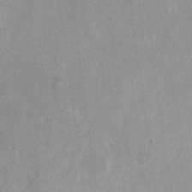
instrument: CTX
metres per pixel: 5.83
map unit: Hve
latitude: 24.6301
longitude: 145.0109
